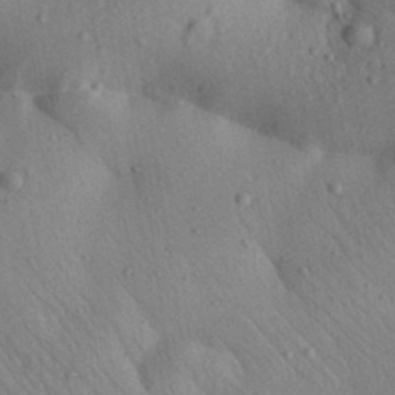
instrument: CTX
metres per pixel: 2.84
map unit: Aa
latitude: 29.8583
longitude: -147.9339
